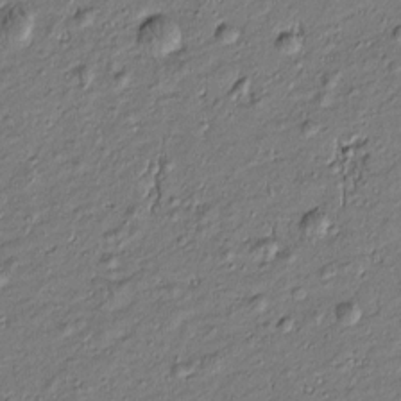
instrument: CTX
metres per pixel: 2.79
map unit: Htu
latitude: -7.1998
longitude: 177.0864
